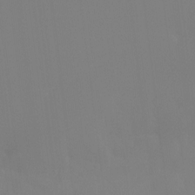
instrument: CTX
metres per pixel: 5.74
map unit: Htu
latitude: -15.3321
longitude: -48.0255
